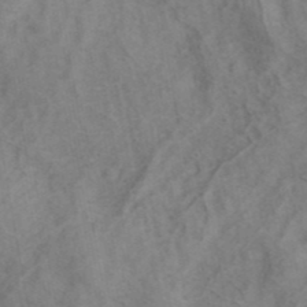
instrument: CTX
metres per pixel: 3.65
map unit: ANa
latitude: 41.2348
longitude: 15.1620
